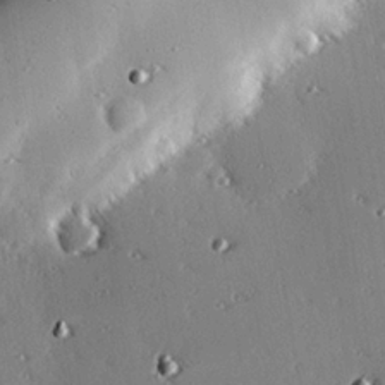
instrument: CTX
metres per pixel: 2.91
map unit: eHh
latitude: 23.0836
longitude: -90.2711
